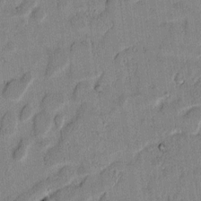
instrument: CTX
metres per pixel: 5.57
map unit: lAvf
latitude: 6.3089
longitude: 168.5195
